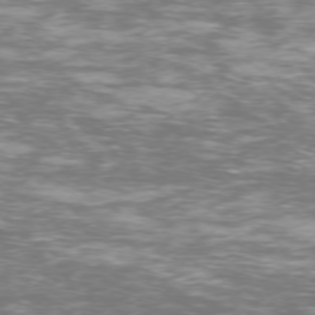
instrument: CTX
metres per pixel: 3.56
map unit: Ap
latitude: -76.6141
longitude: -68.7813
